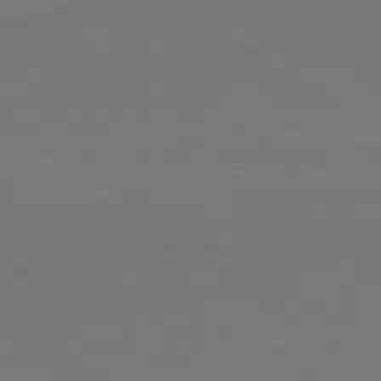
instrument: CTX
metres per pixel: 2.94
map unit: lApd
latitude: 79.9906
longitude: 162.1228
